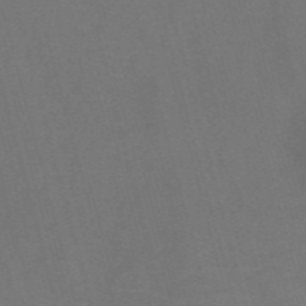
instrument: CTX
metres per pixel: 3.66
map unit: Nve
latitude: -58.2361
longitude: 64.4251
